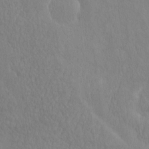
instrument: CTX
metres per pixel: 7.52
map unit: eHh
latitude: -2.8785
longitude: 15.8045
